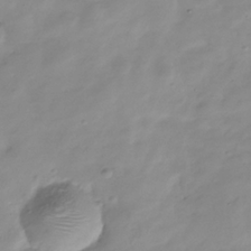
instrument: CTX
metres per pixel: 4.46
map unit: Hve
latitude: -32.0283
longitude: 90.2551
